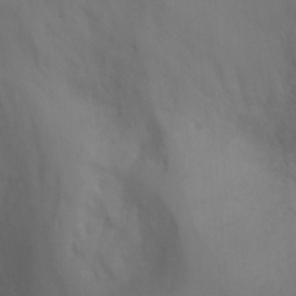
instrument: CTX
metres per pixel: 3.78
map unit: Ht
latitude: -1.3510
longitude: -20.5546
